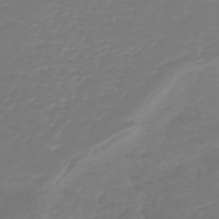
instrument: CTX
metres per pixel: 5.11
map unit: HNb
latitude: -45.3888
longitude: 55.2943
